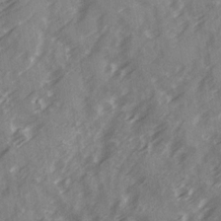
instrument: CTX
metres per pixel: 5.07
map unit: Ave
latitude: 19.9717
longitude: -131.4616
